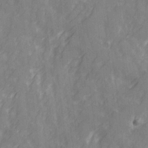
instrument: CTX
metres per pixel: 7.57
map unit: Ave
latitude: 20.2334
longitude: -131.8962
